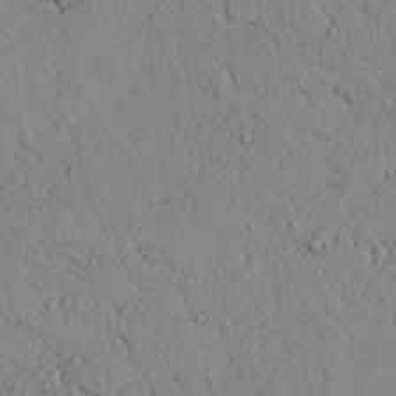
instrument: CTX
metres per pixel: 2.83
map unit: lAvf
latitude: 8.9892
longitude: 168.9919
